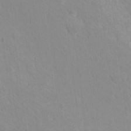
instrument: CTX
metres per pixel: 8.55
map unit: Nhu
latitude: 16.5357
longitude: -33.1214
